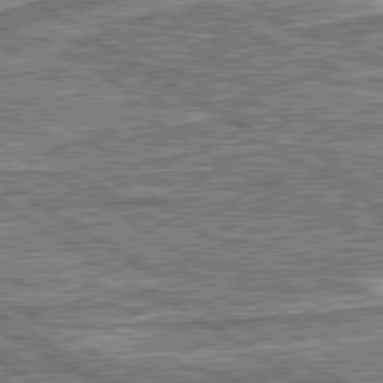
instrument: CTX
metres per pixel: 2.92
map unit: lApd
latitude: 80.5357
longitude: 173.2754
